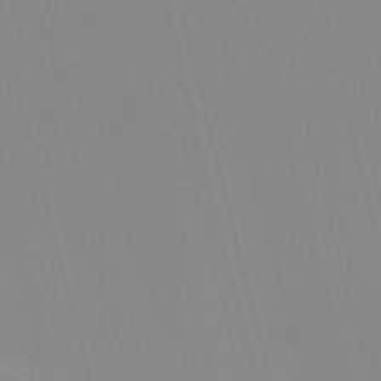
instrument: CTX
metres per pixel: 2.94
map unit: eHh
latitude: -5.1620
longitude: -85.6316
